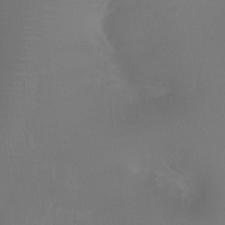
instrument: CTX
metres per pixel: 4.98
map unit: Ht
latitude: -1.3510
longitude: -17.9339
